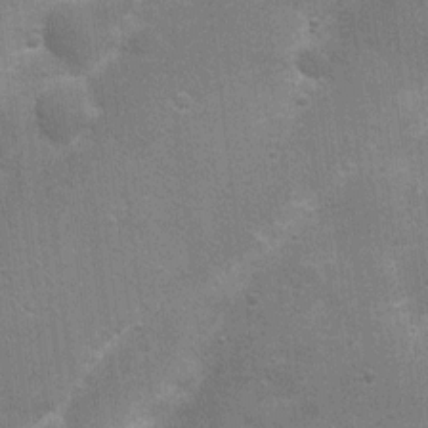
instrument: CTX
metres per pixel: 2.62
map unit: Nhu
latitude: 4.3467
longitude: -25.2914
